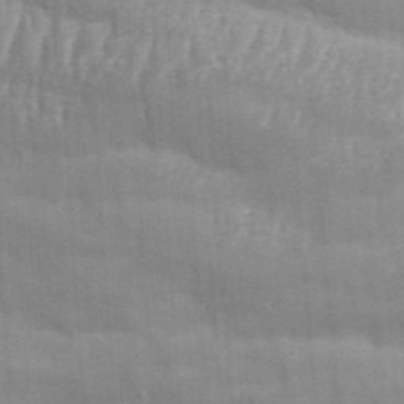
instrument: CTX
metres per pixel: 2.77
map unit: Aa
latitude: 33.3104
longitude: -135.4993
